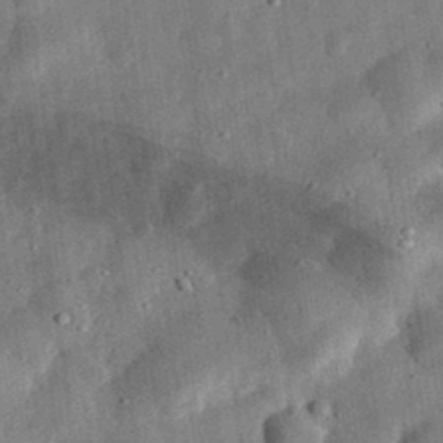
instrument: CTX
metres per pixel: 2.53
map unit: eHh
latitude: 32.7624
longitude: -76.5734
